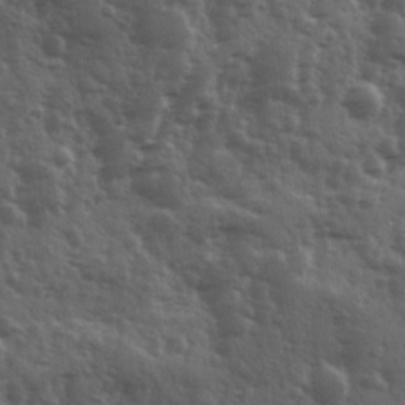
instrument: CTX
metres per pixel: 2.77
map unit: Ave
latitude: 11.6883
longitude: -103.6127
